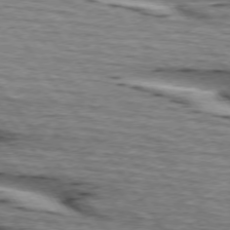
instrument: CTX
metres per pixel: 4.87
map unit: lApd
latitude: 74.6491
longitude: -75.4993
